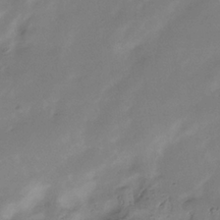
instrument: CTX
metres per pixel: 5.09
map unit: Hve
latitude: -34.5196
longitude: 89.5210
